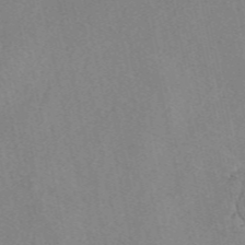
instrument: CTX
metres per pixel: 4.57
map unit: eAb
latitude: 48.6113
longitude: 105.6722
